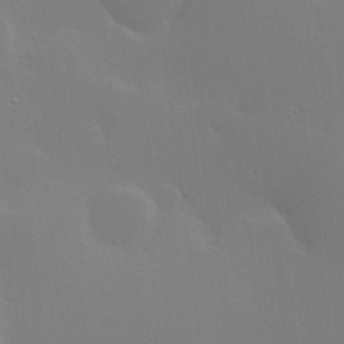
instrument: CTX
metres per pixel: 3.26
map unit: Hve
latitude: 17.5560
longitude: 150.2173
